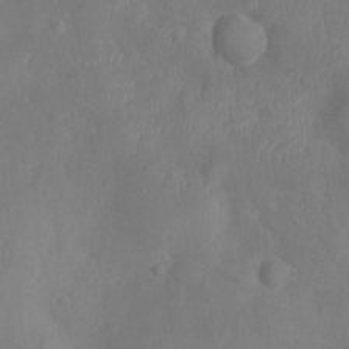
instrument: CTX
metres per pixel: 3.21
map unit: Ht
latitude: -9.7478
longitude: -21.7828
